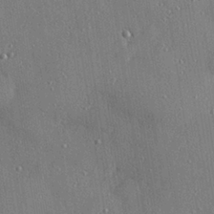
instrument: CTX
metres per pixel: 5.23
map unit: Hve
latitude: 27.5371
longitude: -90.2334
